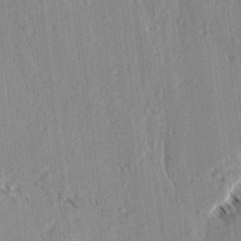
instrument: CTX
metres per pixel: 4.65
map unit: lAvf
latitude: -4.6707
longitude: -113.7827
